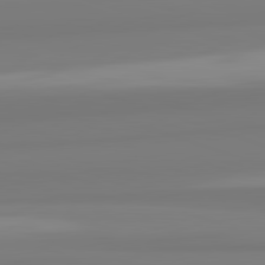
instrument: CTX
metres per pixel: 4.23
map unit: lApd
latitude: 82.5545
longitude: 172.6707
